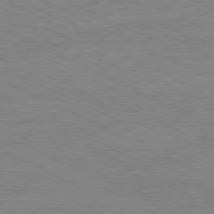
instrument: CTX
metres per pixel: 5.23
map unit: Ap
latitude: -80.9164
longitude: -85.1970
